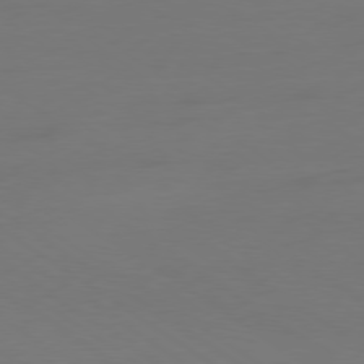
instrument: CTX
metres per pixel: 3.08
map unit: Ap
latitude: -79.5399
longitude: -65.9528
